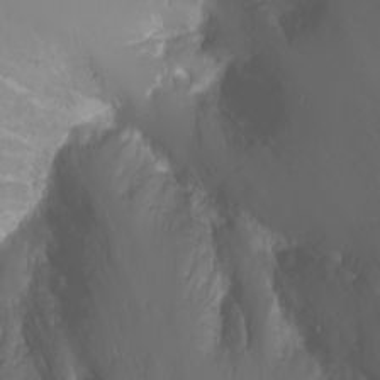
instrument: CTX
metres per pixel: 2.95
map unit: Nhu
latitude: -7.6155
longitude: -71.6316
